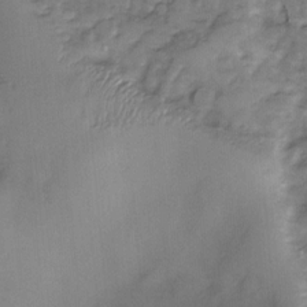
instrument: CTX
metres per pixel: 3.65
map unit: Nve
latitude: -22.5007
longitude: -137.7639
